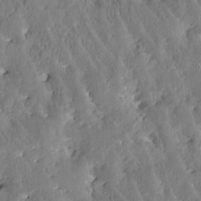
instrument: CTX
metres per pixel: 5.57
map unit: Htu
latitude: -3.1620
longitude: 174.9163
